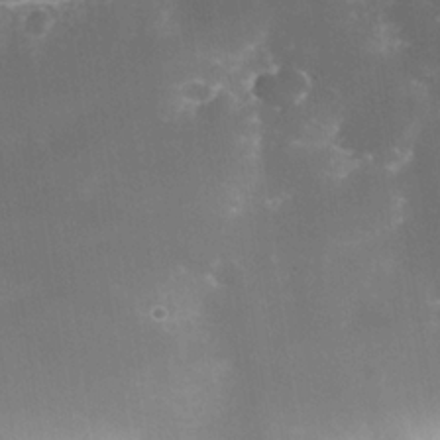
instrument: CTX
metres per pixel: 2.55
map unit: Nhe
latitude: -35.1431
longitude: -145.3104
